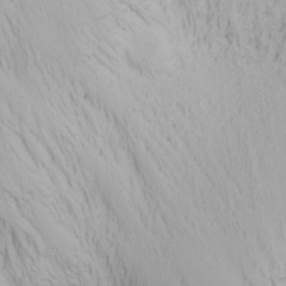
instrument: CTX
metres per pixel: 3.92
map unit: Nhu
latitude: 0.0255
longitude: -79.5182
